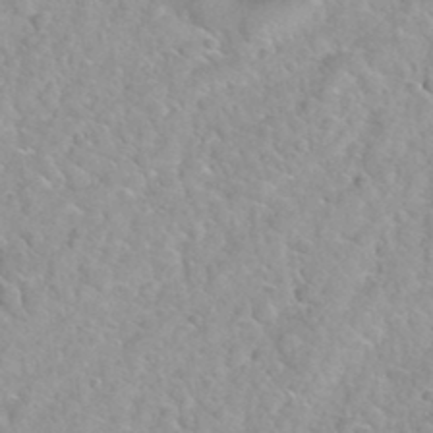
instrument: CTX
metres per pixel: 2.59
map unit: Hto
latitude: 35.6694
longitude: -51.3292
